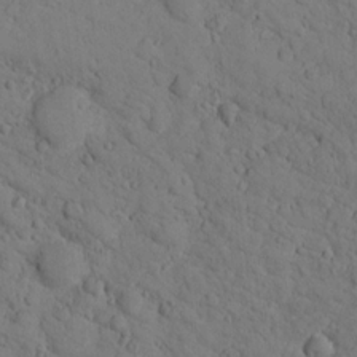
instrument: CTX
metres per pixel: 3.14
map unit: lHvf
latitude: 13.3104
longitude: 178.1417
